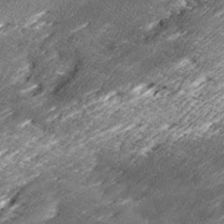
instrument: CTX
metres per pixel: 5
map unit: Ave
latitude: 16.3845
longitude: -136.9325
